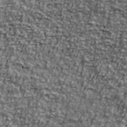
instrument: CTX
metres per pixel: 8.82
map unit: Ave
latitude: 41.0269
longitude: -114.1766
